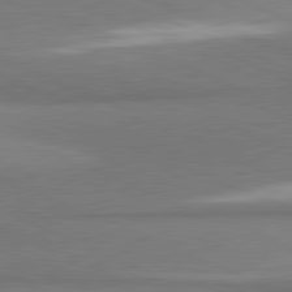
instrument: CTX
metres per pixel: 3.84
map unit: lApd
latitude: 81.4426
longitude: 160.7085
